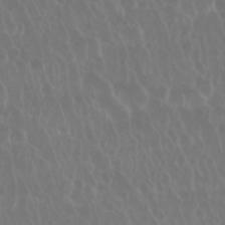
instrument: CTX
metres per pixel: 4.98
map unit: Nhu
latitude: 28.3656
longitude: -62.8380
